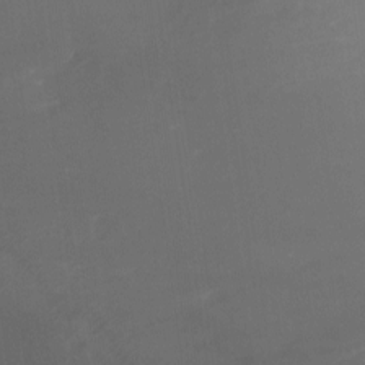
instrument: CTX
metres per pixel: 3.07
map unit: Nhu
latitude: -12.9164
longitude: -65.4427
